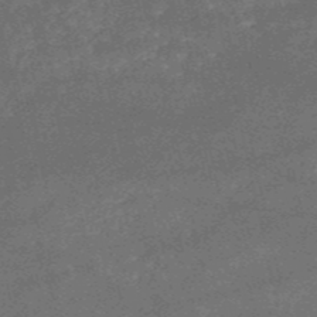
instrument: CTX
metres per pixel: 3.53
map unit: HNb
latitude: -52.4440
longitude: -40.7057
